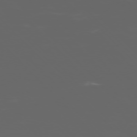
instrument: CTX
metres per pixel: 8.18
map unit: Ap
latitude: -76.3495
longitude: -75.4426
